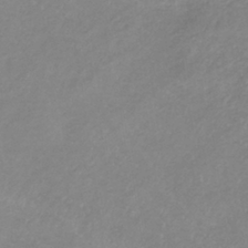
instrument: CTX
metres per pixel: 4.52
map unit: lHb
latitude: -36.9352
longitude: 73.4643
